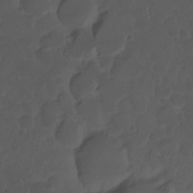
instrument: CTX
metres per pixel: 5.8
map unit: Hto
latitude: -7.8611
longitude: -45.4804
